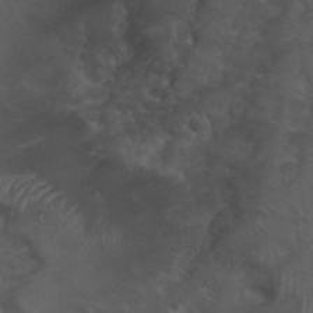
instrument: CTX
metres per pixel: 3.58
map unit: Nhu
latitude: 29.9717
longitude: -51.1214
